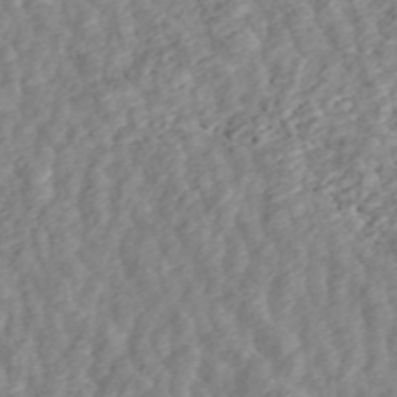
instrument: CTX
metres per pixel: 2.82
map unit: ANa
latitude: 45.7449
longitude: 28.3495
